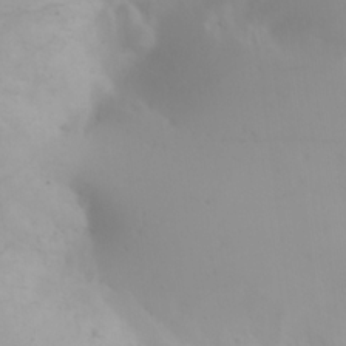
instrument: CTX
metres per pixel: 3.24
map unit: lAa
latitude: 20.6113
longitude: -138.2522
